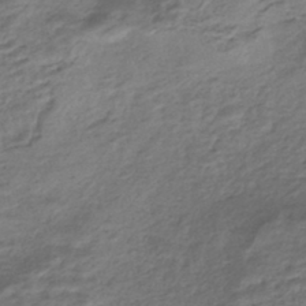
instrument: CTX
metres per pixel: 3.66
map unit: HNhu
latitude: -43.8800
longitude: 103.4643
